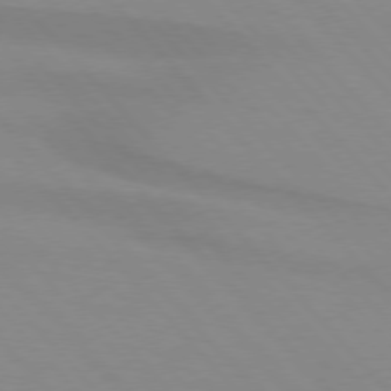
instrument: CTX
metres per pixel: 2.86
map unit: lApd
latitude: 76.0633
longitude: -84.8191
